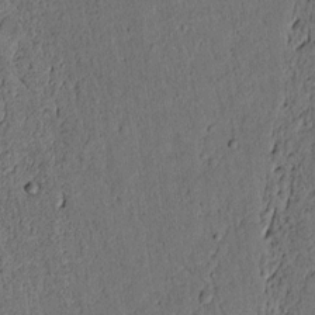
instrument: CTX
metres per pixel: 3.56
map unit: lAvf
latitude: 4.5357
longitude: 169.1242
